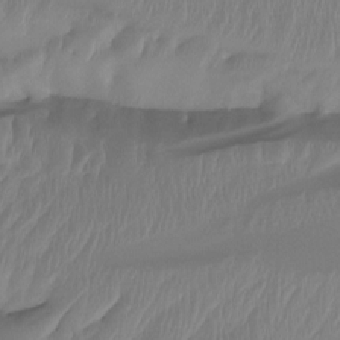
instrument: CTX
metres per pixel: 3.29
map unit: Htu
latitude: -15.1809
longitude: -46.3657
